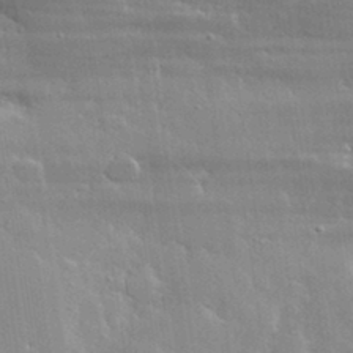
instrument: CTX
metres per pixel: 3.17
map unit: lHvf
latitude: 33.1214
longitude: -92.7246
